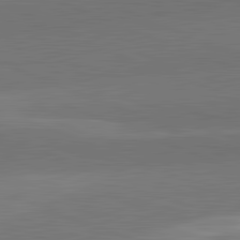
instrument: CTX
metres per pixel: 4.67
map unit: lApd
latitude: 82.3845
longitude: 151.3132
